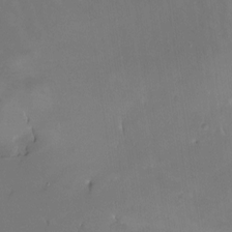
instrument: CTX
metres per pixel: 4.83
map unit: Nhe
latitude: -26.8408
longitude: -110.8758
